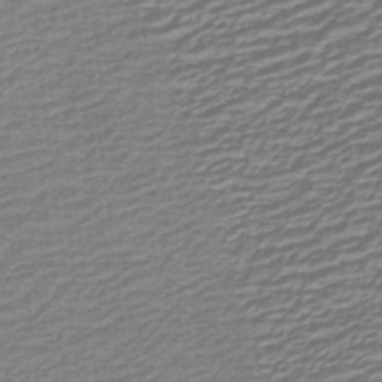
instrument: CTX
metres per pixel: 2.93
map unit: lHb
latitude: -40.1228
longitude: 54.5574
